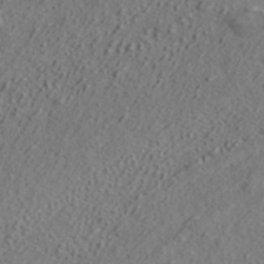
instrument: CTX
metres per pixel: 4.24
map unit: ANa
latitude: 39.1781
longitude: 21.4832
